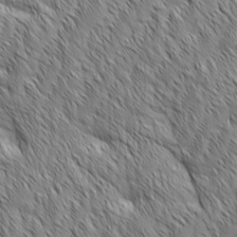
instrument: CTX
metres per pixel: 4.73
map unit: Aa
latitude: 6.1389
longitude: -129.7827
